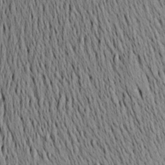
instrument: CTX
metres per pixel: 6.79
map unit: Aa
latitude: 18.4223
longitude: -145.1781
